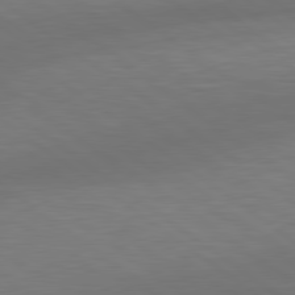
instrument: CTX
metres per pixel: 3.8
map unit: lApd
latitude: 79.4805
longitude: -89.9717
